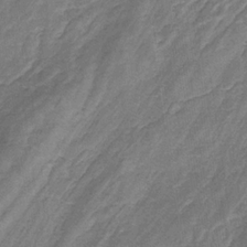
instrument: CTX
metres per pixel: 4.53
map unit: eHb
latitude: -32.3118
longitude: 67.2943
